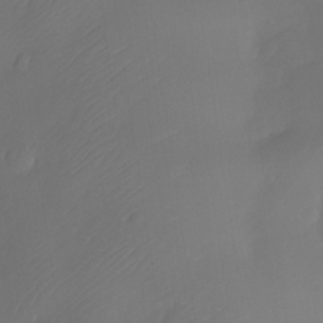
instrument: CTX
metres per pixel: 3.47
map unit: Nhe
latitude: -33.7856
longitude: -145.3104
